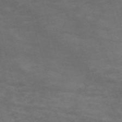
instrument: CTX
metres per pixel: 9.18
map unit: Nve
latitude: -59.5777
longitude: 58.8030
